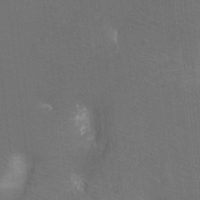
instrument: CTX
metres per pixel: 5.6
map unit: Nhu
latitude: -12.2929
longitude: -72.7625
